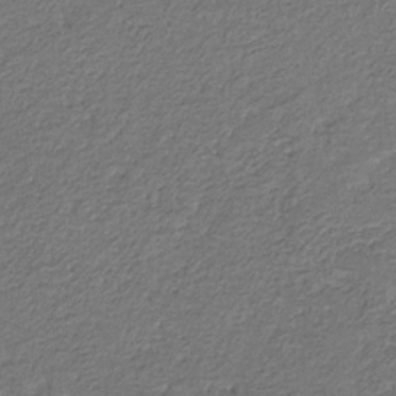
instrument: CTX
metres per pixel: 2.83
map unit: eHb
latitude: -30.8219
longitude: 69.6721
